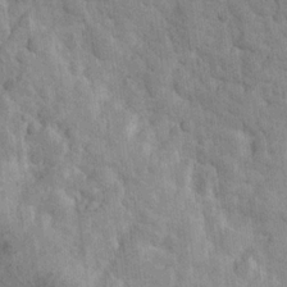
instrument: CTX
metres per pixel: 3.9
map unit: Nhu
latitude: 16.3656
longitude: -32.4979
